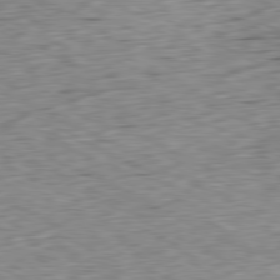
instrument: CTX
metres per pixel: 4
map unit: Ap
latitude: -80.7463
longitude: -72.1011
